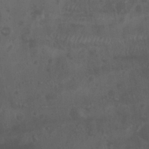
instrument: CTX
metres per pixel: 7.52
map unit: Nhu
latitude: 26.1767
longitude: -62.3468
